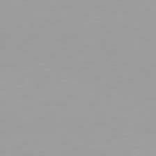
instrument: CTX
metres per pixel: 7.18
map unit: Hpe
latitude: 75.6316
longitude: -129.1214
